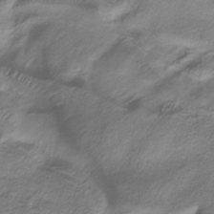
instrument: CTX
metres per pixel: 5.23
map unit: eHb
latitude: -32.3684
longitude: 67.8044
